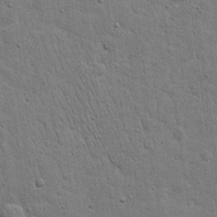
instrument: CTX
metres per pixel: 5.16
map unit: eHh
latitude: 20.2901
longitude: -63.3104
